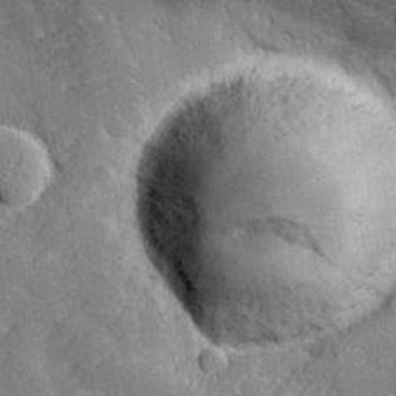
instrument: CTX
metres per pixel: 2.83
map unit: lHvf
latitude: 25.8961
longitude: 142.7841
